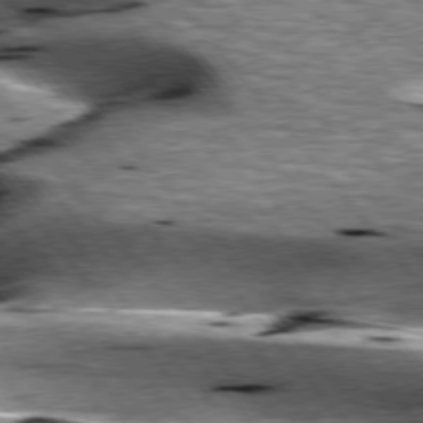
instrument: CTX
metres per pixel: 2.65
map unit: lApd
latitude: 76.8380
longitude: -60.7057
